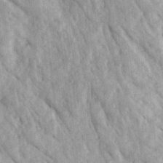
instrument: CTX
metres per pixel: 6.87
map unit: Ave
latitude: 23.1592
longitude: -134.1766
